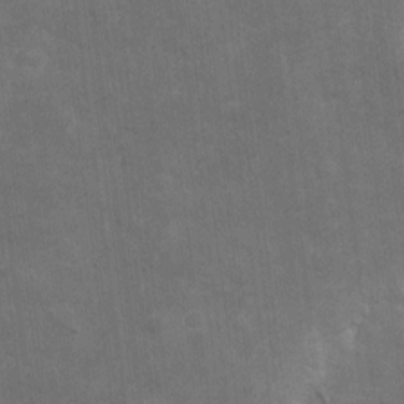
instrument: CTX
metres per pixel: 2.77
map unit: eHh
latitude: 4.9514
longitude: -70.8758
